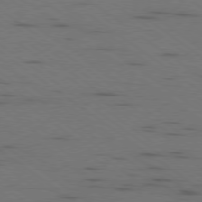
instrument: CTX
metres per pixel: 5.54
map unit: Ap
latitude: -79.4643
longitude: -99.7260
